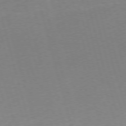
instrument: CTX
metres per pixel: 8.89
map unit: Ap
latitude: -75.0109
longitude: -74.6113
